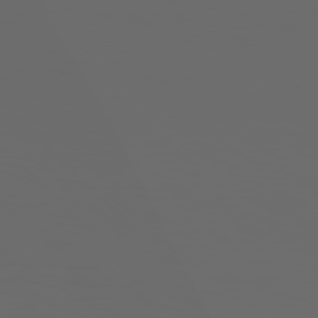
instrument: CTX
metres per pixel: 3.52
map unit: Hpe
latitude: 76.4979
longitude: -141.1214
